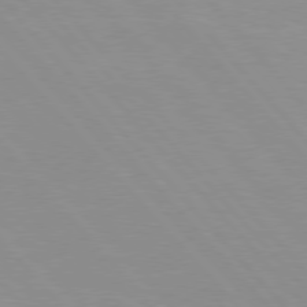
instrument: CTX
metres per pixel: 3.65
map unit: Hpe
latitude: 76.5168
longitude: -155.2159
